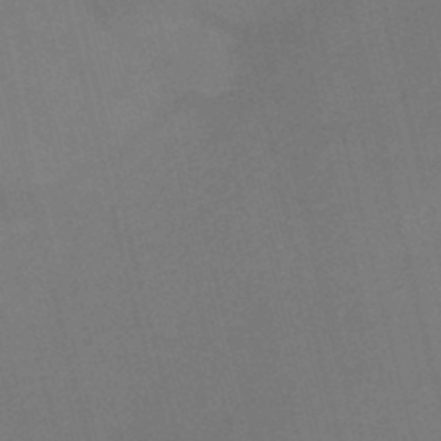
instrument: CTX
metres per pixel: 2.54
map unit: HNb
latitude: -44.8219
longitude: -37.6694
